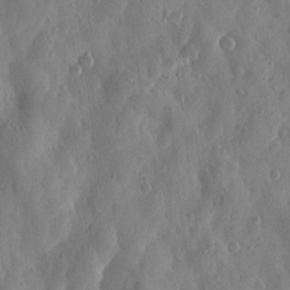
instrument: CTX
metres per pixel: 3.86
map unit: Htu
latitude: -0.1795
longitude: -177.2348
